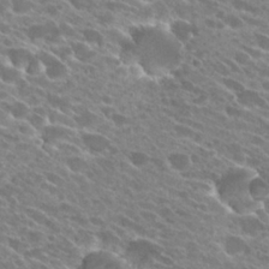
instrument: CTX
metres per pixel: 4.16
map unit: Hto
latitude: 25.6504
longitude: -41.7827
